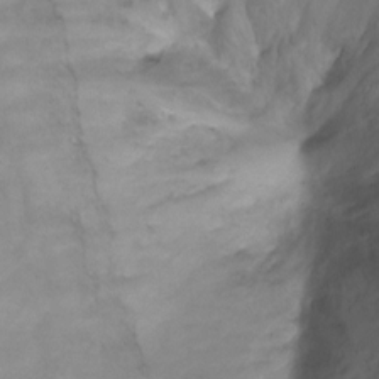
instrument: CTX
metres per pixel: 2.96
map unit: Ht
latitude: 1.9150
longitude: -35.2159
